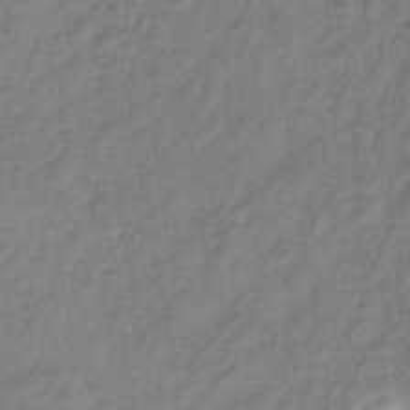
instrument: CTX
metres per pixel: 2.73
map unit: lHb
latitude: -35.5021
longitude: 71.2187
